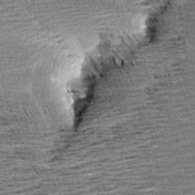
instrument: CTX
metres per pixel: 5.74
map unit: Aa
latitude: 7.7639
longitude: -137.5749
